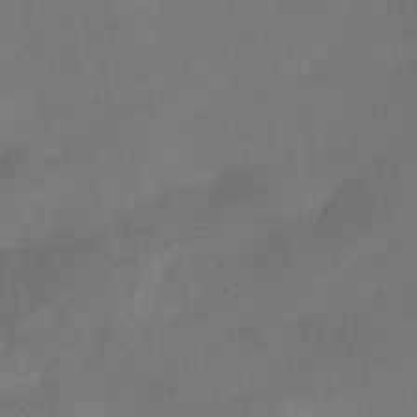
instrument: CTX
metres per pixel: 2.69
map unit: HNhu
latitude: -42.9919
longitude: 91.8423
